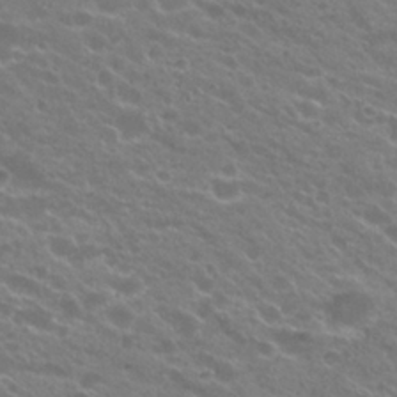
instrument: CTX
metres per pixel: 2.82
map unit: Hto
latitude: 24.3089
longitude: -37.1026
